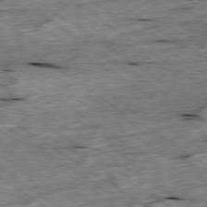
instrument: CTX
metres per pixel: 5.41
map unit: Ap
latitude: -79.5021
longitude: -87.2915
